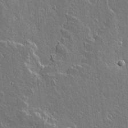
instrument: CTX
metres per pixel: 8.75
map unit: lAvf
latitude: 15.9151
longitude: -128.6490
